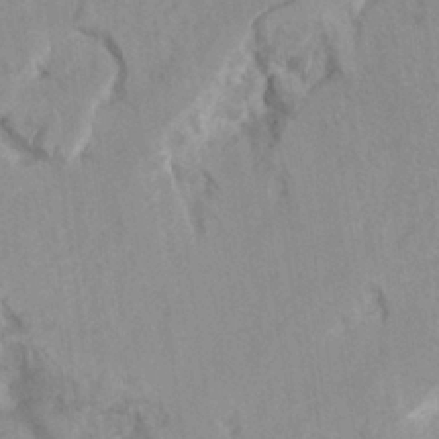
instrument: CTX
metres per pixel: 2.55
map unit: Hto
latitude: 7.4426
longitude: -34.4412
